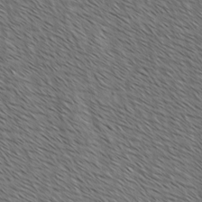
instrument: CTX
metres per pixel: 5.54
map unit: lAvf
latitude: -1.9179
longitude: -113.4804
